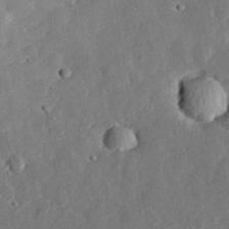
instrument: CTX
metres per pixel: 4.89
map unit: lHvf
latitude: 32.5357
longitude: -83.6693
